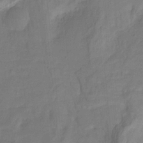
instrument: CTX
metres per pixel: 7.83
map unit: HNhu
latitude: -27.6343
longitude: 74.7652
